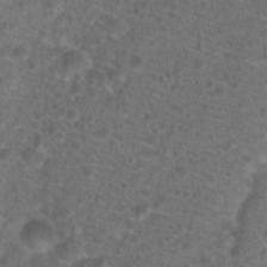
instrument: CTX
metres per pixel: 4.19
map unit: Hto
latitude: 18.8758
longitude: -40.4223
